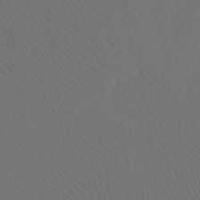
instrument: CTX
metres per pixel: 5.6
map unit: Htu
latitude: -7.8044
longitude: -33.4804
